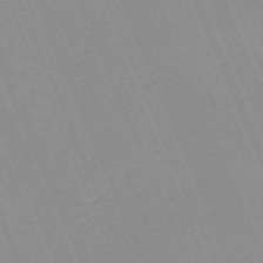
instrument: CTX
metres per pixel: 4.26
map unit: Nhu
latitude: -67.2943
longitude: 39.1431
